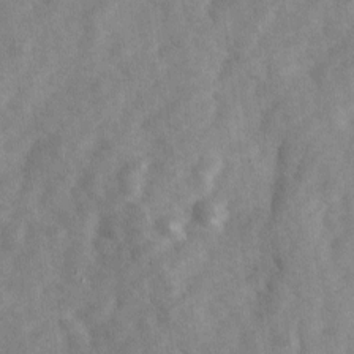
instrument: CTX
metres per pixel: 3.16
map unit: Ave
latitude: 1.4237
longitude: -111.8206
